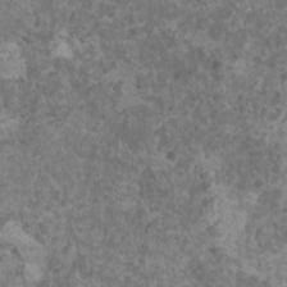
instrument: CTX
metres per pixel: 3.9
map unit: HNhu
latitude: 0.6490
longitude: 3.5210
